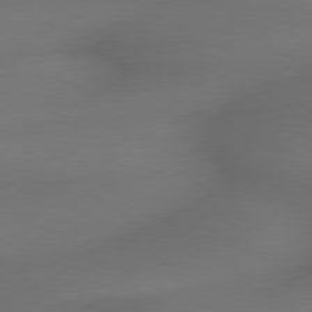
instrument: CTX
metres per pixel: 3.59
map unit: lApd
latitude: 79.5938
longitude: -173.5371
